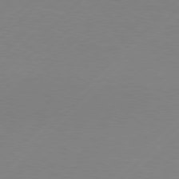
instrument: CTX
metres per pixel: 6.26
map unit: Hpe
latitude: 77.5749
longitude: -131.9151
